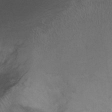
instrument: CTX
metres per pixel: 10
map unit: Ht
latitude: 4.2900
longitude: -20.3089
